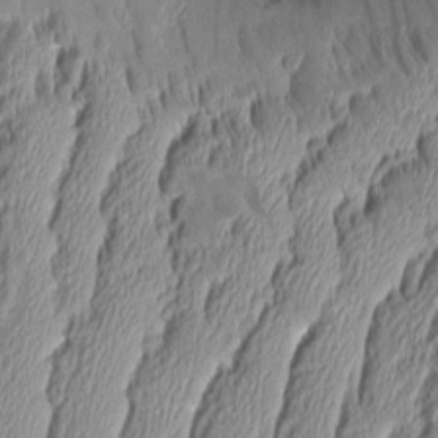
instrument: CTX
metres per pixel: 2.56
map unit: Aa
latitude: 7.9717
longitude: -129.6127
